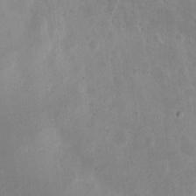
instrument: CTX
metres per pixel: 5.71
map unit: eHh
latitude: 19.4615
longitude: -71.0458
